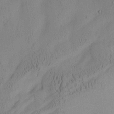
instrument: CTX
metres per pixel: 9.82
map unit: Aa
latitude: 7.9150
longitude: -127.7072
